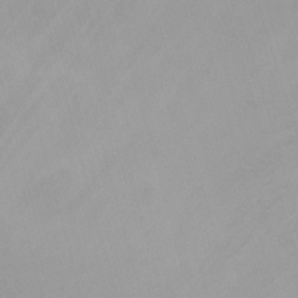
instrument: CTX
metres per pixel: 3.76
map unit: Nhu
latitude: 10.4790
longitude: -24.6868
